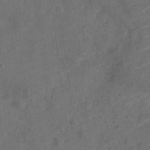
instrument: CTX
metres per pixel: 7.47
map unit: Nve
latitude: -19.4454
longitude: 108.4818
